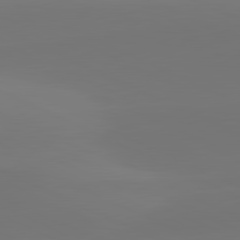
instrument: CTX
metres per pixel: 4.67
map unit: lApd
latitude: 81.7450
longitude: 129.2376
